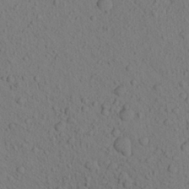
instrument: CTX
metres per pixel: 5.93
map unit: Aa
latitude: 23.8205
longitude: -147.1404
